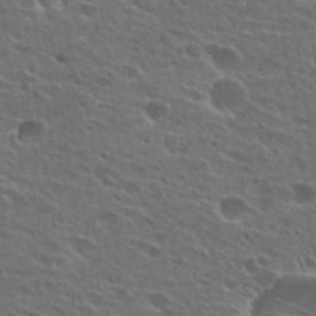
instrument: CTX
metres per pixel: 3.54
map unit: Hto
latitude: 26.5735
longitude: -45.1592
